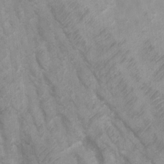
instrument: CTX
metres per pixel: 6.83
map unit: Ht
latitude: 3.3104
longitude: -26.8569
